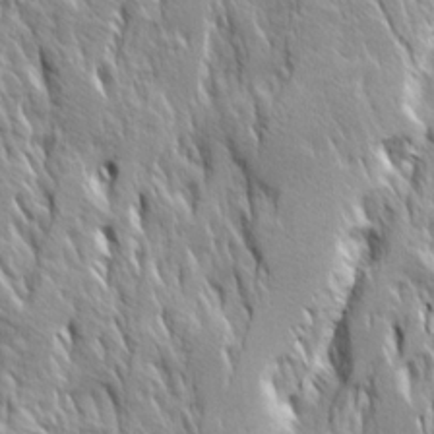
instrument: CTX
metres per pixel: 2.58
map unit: Ave
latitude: 14.7436
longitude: -134.5168
